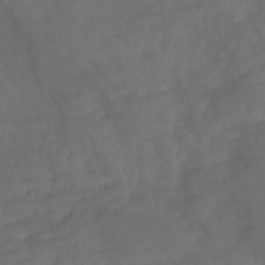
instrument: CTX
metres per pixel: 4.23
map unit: Aa
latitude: -10.9353
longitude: -68.8191
